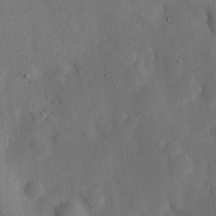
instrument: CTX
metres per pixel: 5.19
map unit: Hve
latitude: 19.6694
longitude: 151.2376
